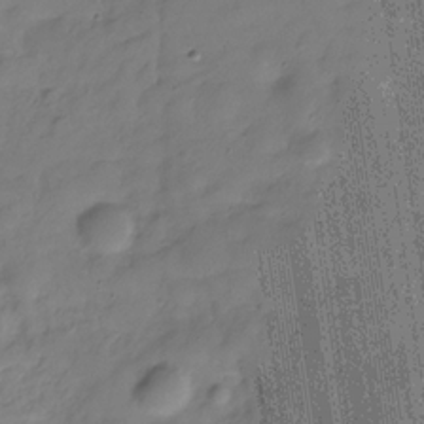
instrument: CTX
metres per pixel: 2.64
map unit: Hve
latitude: -30.1606
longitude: 92.0094
